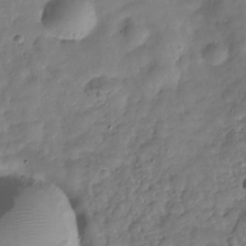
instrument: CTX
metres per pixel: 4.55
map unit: Hve
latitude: -30.4629
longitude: 94.9163
